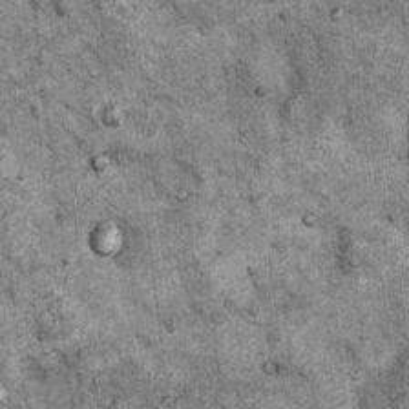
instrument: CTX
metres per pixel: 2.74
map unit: Nhu
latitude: 7.9906
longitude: -23.4237
